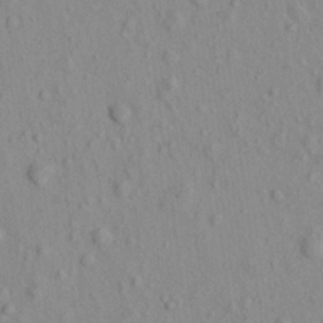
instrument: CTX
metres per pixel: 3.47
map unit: eHh
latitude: -0.8975
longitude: 18.1606
